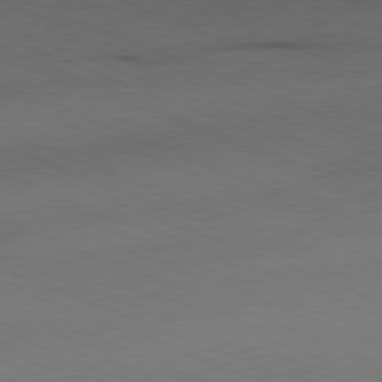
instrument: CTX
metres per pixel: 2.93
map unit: Ap
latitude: -81.8423
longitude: -70.4034
